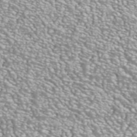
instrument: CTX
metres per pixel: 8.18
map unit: ANa
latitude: 42.5924
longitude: 24.9542
